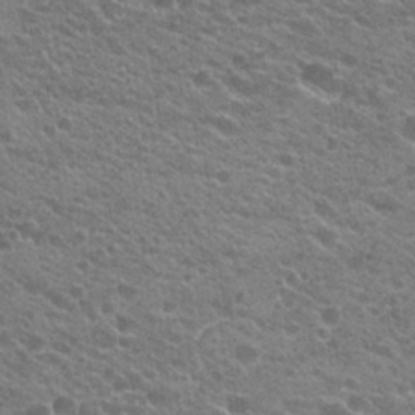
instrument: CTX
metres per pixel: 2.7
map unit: Hto
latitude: 23.9528
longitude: -35.6316
